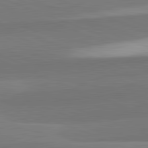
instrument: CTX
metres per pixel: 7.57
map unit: lApd
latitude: 82.3656
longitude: 137.5399
